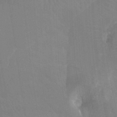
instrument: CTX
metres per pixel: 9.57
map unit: Ht
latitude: -4.1983
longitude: -27.3860
